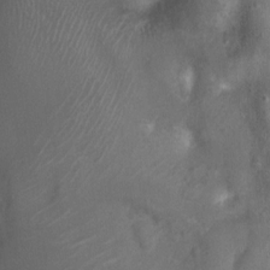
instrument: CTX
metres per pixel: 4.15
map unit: Nhu
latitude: 4.2333
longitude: -18.1955
